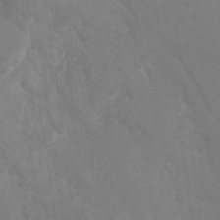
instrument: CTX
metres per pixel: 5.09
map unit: Ht
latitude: -1.3699
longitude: -34.8380
